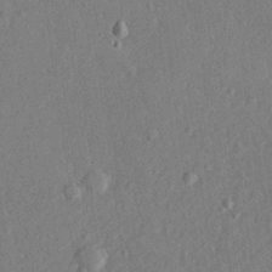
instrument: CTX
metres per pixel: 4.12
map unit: lHvf
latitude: 23.0080
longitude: 144.2362
